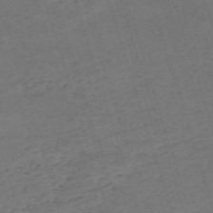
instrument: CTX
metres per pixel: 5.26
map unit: eHh
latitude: -62.6140
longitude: 53.9367
